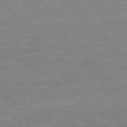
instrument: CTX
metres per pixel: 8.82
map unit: Ap
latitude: -76.5763
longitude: -93.2537
